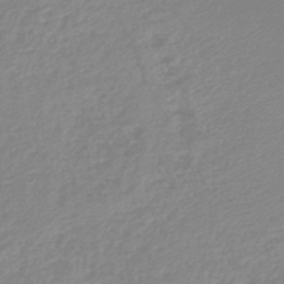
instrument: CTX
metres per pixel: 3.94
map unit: lHb
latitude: -45.7478
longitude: 65.2565
